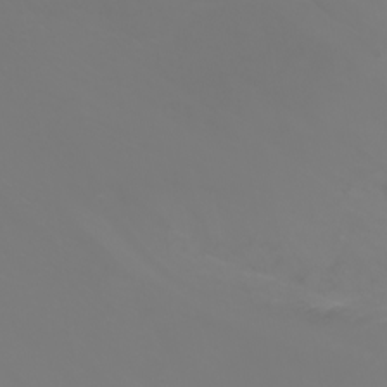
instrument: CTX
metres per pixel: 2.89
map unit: Nhu
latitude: -7.2754
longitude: -84.3089
